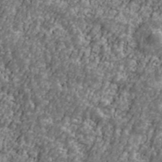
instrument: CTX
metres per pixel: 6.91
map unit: Ave
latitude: 41.8394
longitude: -111.5371
